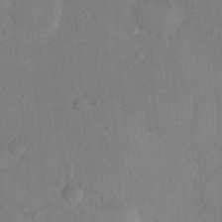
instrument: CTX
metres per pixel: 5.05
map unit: Nhu
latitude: 12.5924
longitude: -26.9514
